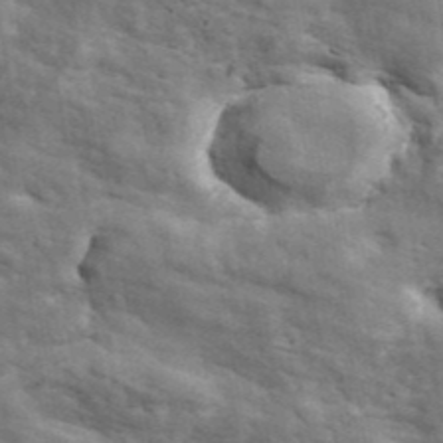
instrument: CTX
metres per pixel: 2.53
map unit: ANa
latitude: 41.7071
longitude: 16.3307
